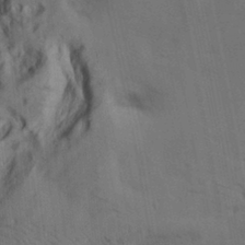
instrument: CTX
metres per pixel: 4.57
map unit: lAa
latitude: 19.3103
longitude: -139.1403
